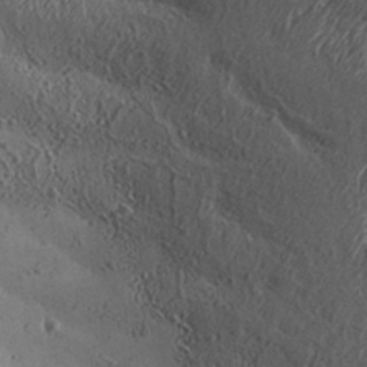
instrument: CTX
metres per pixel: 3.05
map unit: Aa
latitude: 33.3482
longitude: -135.1970
